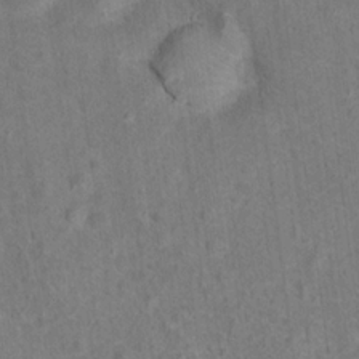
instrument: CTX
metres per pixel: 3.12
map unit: Hto
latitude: 15.5749
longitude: -41.8016
